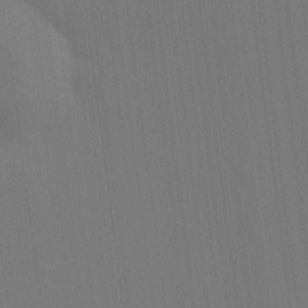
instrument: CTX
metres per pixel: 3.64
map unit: Ave
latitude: 15.7828
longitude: -130.1767
